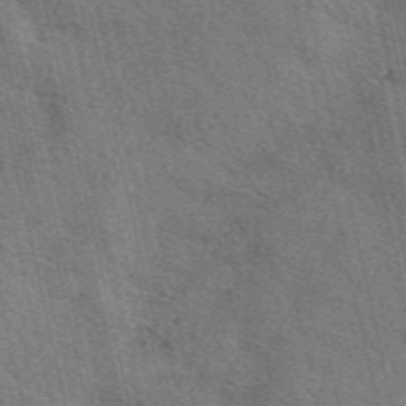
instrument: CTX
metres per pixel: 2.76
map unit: eAb
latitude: 50.9135
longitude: 113.6533
